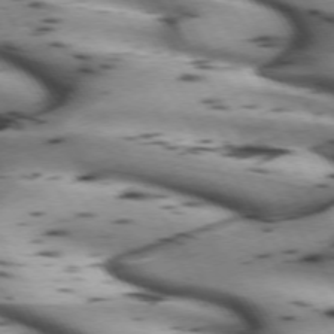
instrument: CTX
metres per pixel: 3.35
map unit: lApd
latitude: 72.3468
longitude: -52.4979
